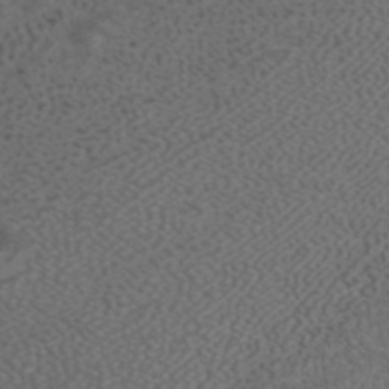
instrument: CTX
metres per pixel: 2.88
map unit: ANa
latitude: 41.4048
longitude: 27.8611
